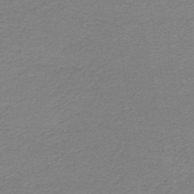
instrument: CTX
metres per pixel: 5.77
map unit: HNb
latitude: -44.7274
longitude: 52.4818
